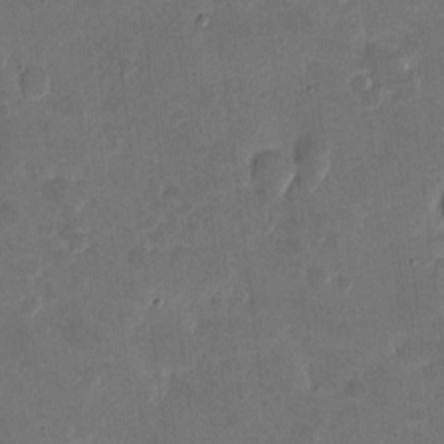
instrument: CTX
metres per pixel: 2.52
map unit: eHh
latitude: 4.4412
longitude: -72.1578
